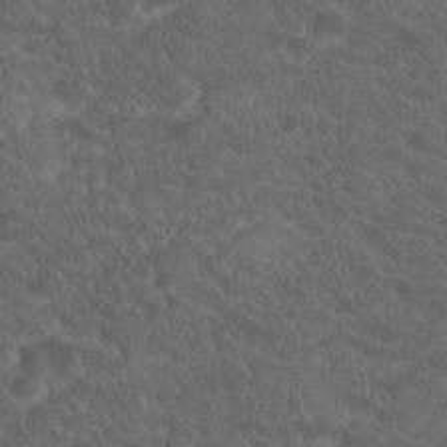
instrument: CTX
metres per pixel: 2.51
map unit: Hto
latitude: 19.9528
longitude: -34.5356
